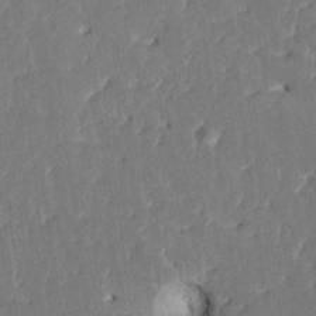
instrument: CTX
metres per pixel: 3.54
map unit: HNhu
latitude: 5.3293
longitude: -6.4601
